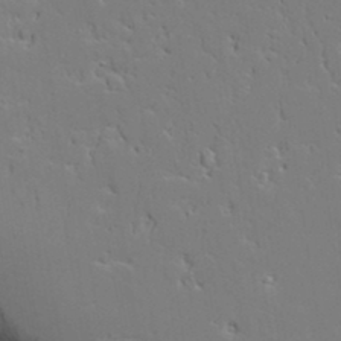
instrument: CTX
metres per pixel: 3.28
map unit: Aa
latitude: 19.3859
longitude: -125.8394
